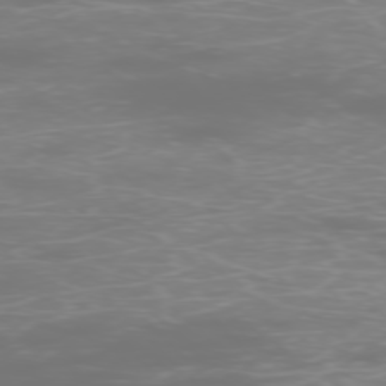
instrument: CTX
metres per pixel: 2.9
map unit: Ap
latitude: -76.9164
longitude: -62.8191
